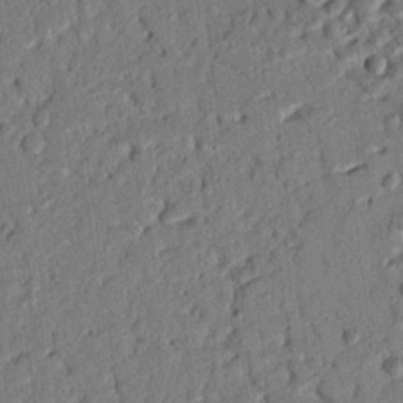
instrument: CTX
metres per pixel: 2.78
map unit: Nhu
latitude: 19.9150
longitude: -78.2712
